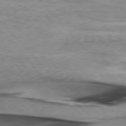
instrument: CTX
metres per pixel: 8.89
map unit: lApd
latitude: 76.3089
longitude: -64.6113
